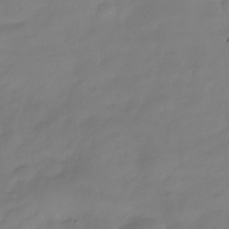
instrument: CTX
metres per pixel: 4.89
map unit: Hve
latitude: -32.1039
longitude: 93.4265
